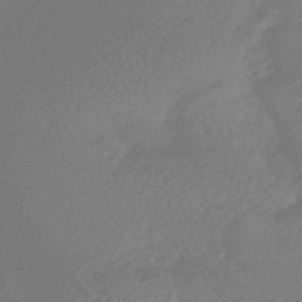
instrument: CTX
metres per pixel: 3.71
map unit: HNhu
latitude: -45.5399
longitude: 91.4833
